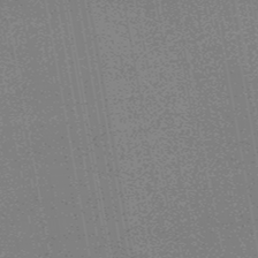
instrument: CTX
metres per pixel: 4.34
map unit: HNb
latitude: -48.0850
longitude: -42.6302
